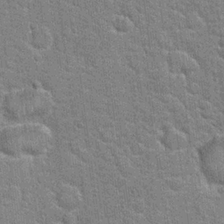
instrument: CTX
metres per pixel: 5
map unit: Hto
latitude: 20.8380
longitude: -48.3656
